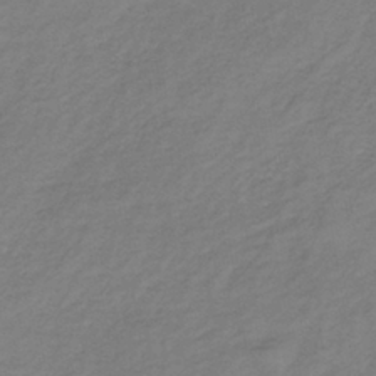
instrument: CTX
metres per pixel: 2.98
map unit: lHb
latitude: -39.1998
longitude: 71.8234
